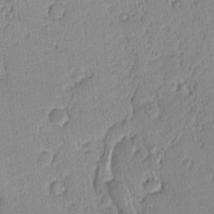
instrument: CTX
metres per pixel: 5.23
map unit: Ave
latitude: 0.3656
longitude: -110.1578
